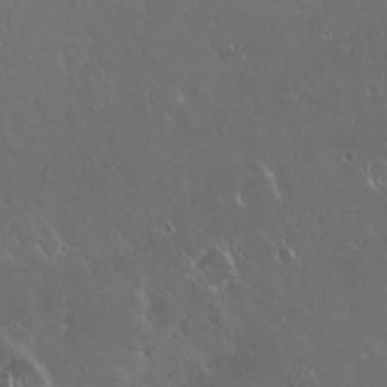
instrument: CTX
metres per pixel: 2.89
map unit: Hto
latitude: 19.3103
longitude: -57.7449
